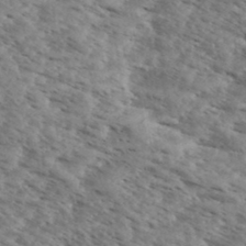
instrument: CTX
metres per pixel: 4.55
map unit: eHh
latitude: 34.9702
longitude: -140.4978
